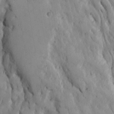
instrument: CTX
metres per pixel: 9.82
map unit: Ave
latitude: 23.0080
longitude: -134.7435
